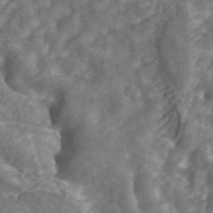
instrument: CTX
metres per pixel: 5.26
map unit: ANa
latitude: 43.2915
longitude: 25.2565
